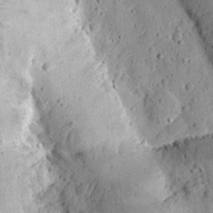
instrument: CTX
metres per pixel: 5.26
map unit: Ht
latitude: 11.4804
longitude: -74.0255
